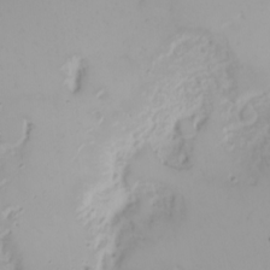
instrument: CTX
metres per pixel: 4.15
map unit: Nhu
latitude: -4.8219
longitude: -84.9703
